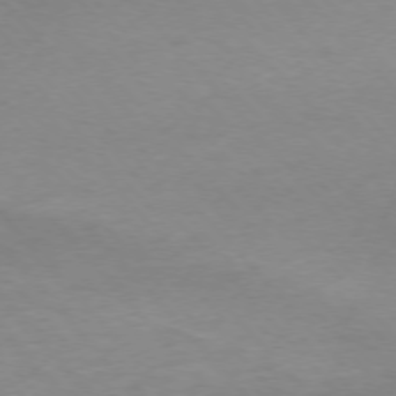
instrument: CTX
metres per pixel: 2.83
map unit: Ap
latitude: -76.6707
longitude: -72.1956
